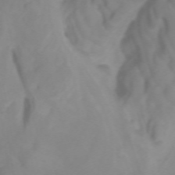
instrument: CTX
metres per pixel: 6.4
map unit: Htu
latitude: -5.0486
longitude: 137.1620
